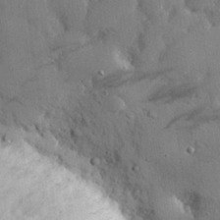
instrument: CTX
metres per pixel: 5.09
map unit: eHh
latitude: 29.1214
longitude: -78.8569
